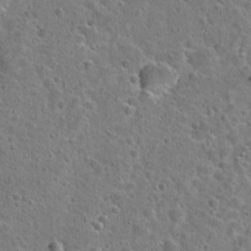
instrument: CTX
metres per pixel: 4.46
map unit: Hto
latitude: 22.2522
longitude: -48.5924
